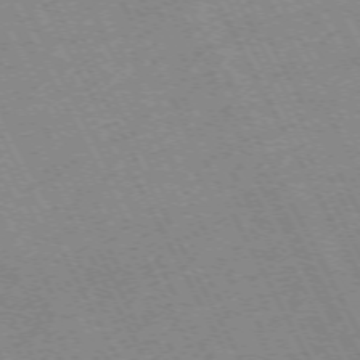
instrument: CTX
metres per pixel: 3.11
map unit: Hpe
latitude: -72.2739
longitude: 10.5007
